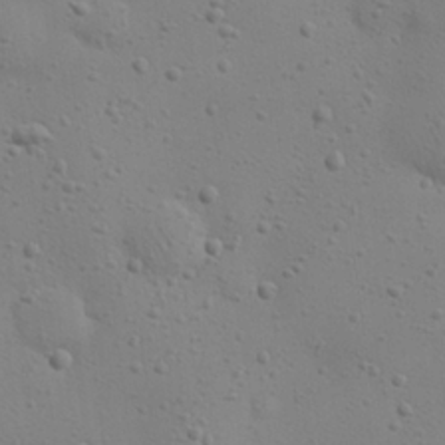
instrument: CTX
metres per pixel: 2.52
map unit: eHh
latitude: 24.4790
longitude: -69.7450
